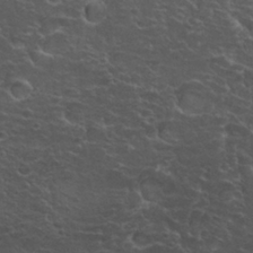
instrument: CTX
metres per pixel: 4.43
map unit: Hto
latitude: 26.8947
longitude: -50.2333
